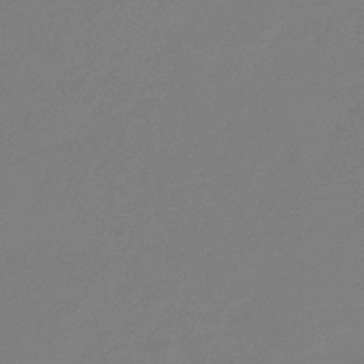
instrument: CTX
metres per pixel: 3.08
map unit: eHb
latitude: -31.2754
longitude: 72.8408
